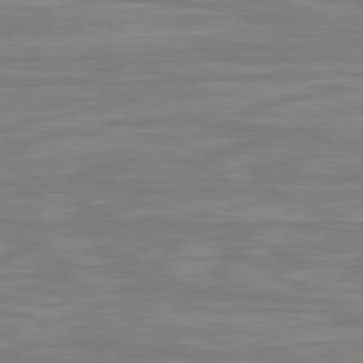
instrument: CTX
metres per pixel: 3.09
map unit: lApd
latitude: 80.6868
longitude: -173.3481
